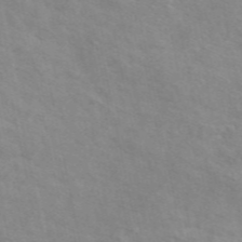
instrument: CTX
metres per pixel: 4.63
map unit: ANa
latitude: 49.2915
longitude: -73.2159
